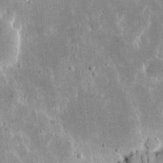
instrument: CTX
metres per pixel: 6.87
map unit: eHh
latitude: 16.2712
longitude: -71.3481
